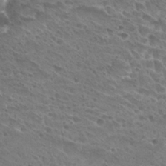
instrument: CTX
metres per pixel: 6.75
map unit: Hto
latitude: 28.4223
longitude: -39.6316
